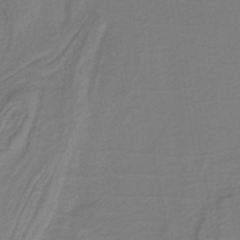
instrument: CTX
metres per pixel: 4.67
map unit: lHb
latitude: -39.7289
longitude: 72.0094
